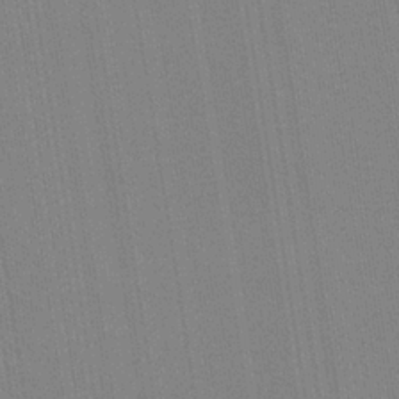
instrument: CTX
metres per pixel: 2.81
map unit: HNb
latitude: -33.8423
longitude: 54.8219
